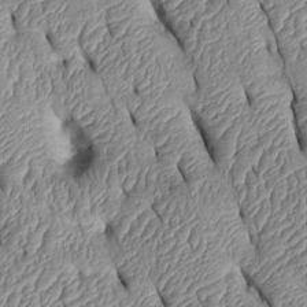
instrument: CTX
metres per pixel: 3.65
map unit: Htu
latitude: 1.6505
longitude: 149.4077
